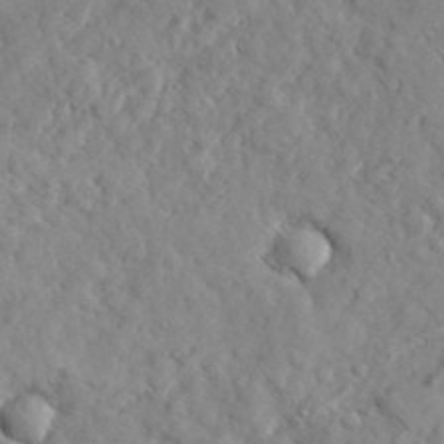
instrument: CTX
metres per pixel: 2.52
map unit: lHvf
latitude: 35.2537
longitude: -86.5168
